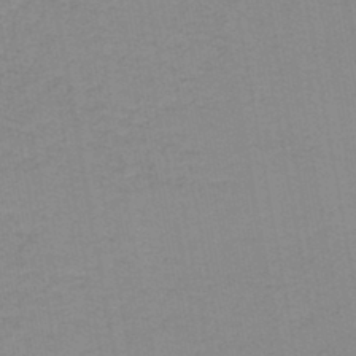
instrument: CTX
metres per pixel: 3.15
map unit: lHb
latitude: -44.0850
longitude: 53.4454
